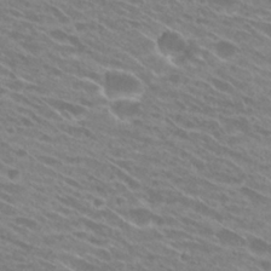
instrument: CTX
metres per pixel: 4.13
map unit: Hto
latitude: 25.1403
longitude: -42.0633
